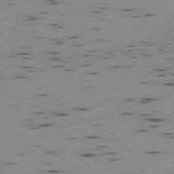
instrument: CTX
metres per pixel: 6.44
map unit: Ap
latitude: -79.1998
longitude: -62.9514
